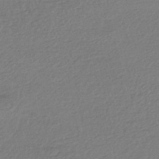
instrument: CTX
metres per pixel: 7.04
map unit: HNhu
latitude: -44.4062
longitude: 95.5966
